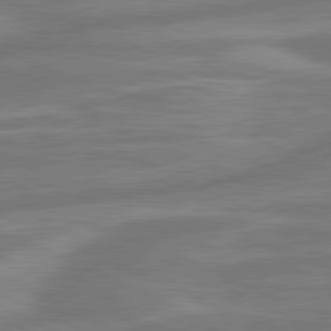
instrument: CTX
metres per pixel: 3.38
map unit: lApd
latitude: 81.1214
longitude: -175.5749
